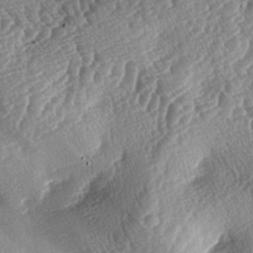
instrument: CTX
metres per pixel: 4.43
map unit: lAa
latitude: -4.2739
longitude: -127.9528
